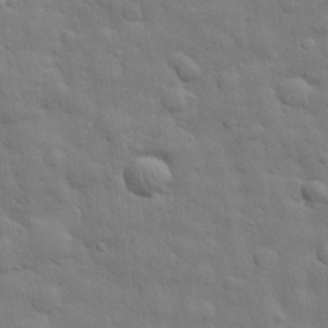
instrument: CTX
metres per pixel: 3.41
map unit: eHh
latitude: 29.4804
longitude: -75.5560
